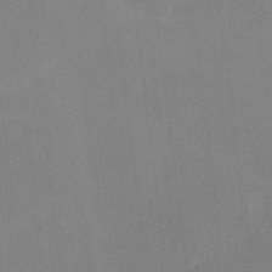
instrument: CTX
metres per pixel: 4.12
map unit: lHvf
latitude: -11.0487
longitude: -101.4804
